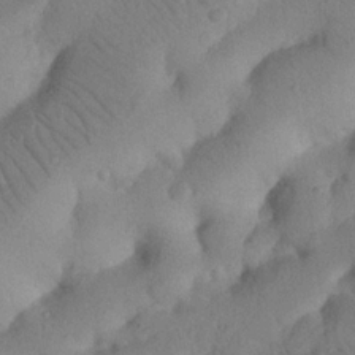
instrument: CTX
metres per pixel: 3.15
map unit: Nhu
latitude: 21.1970
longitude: -74.1956
